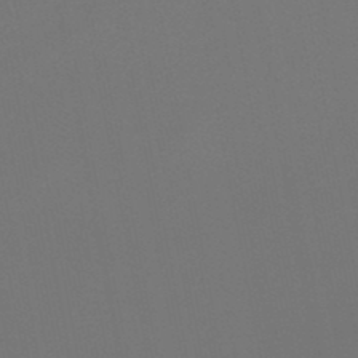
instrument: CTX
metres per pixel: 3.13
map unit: lHb
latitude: -47.6155
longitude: 68.7652
